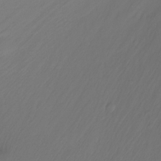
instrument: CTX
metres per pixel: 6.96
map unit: Ht
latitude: -14.8786
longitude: -49.2915
